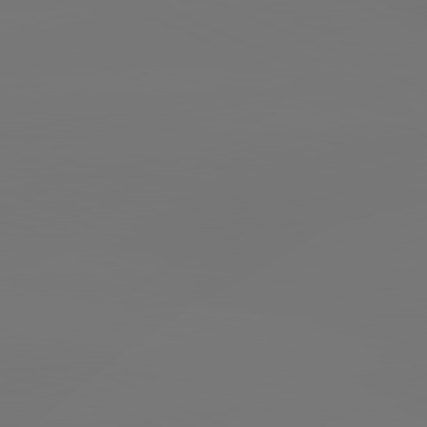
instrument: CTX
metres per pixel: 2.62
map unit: lApd
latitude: 81.2726
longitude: -152.9514
